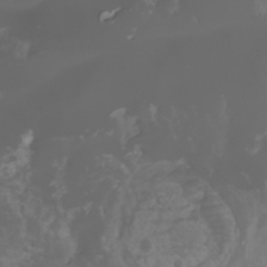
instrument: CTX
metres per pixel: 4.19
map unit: Htu
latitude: -4.6329
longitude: 138.1606
